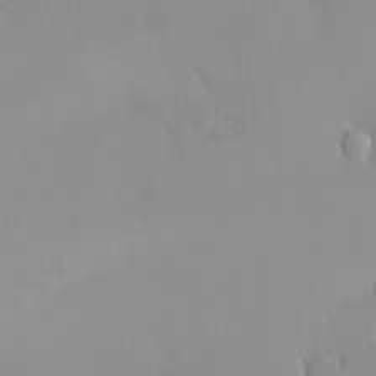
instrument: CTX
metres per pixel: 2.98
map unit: HNhu
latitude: 2.1955
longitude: 7.6533
